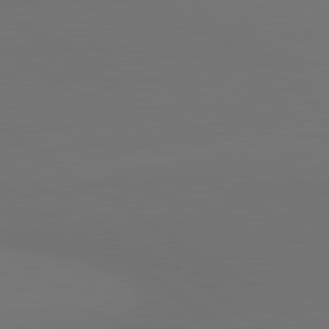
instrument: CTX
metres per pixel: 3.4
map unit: lApd
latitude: 81.2348
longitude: 153.6344
